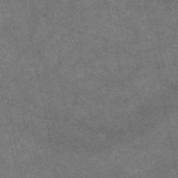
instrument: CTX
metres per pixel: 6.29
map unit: eAb
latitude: 47.7261
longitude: 124.9731
